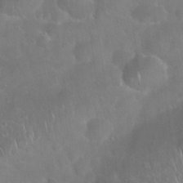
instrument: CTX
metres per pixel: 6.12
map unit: Nhu
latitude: 27.5749
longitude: -62.1767
